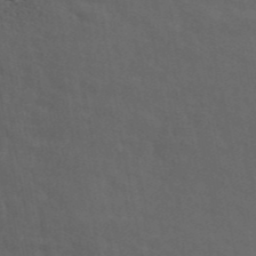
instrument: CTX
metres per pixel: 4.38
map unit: ANa
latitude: 44.5735
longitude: 38.1794
